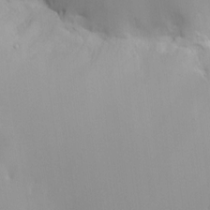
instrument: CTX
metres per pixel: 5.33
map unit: HNhu
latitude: 2.1200
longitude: 8.1606
